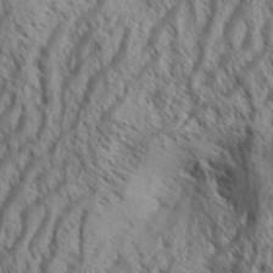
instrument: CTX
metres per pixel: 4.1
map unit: Aa
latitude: 34.0444
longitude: -138.1956
